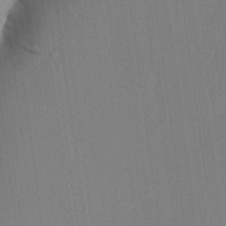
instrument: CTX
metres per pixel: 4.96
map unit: Aa
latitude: 25.9906
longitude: -137.7450
